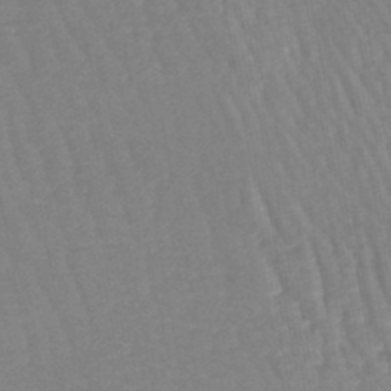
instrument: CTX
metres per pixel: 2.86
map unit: lHb
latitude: -45.0109
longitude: 77.6344
